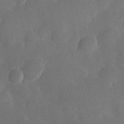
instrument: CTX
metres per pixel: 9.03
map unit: Hve
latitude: 25.5749
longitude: 150.6707
